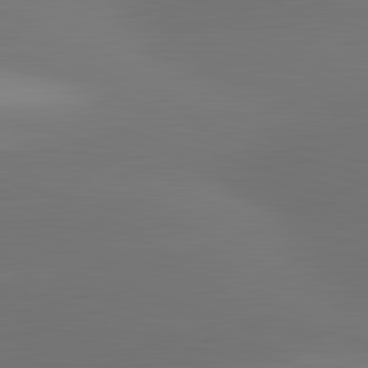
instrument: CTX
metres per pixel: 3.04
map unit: lApd
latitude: 83.2348
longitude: -132.5546
